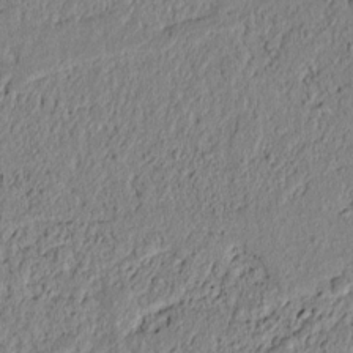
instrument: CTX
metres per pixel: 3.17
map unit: lAvf
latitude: 6.6490
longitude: 165.1809
